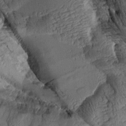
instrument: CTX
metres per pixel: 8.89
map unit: Aa
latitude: 8.6869
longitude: -128.4979
